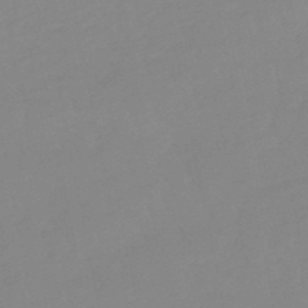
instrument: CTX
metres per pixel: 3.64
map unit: lHb
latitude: -49.0298
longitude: 80.7086
